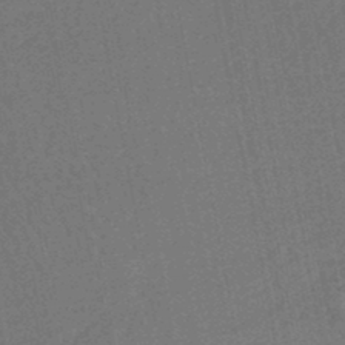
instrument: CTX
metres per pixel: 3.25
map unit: HNhu
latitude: -47.6910
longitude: 99.0486
